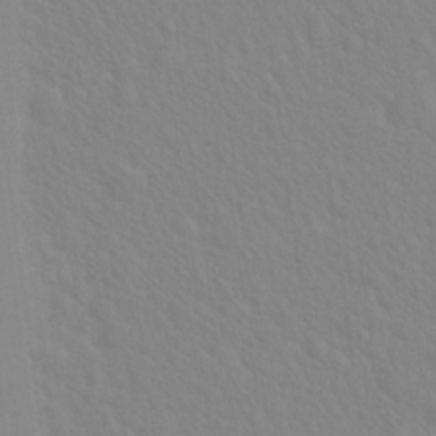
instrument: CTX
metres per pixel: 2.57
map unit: Hto
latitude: 18.2522
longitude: -39.7261
